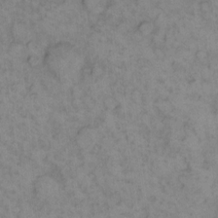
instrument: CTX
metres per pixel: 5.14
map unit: eHh
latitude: 13.5560
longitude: -63.9339
